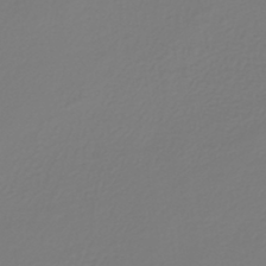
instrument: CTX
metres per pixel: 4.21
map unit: lHb
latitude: -42.4440
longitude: 60.3684
